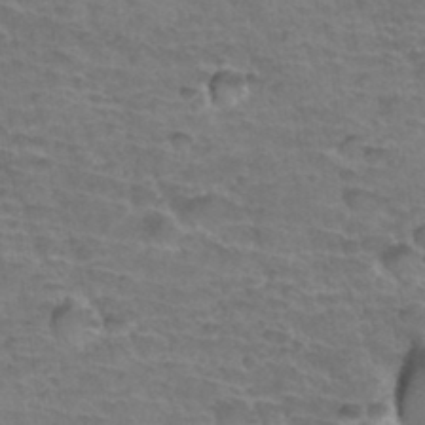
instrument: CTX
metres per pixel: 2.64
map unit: Hto
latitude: 34.4412
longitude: -44.1578
